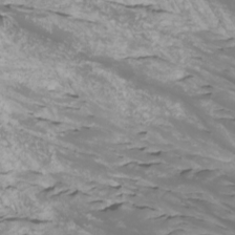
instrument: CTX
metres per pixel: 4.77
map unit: Htu
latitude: -4.9919
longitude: -89.2348
